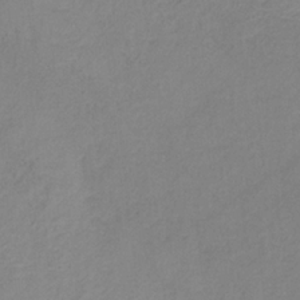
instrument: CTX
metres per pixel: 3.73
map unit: HNb
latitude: -31.9178
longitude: 58.7085
